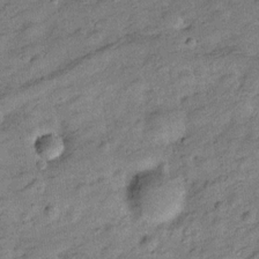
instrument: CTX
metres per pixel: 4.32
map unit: Hve
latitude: -27.8989
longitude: 92.0661
